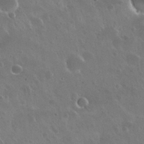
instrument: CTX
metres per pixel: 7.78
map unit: Nhu
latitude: 30.6680
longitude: -55.7827
